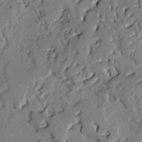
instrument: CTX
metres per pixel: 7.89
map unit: lAvf
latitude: -2.6896
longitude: -107.9339
